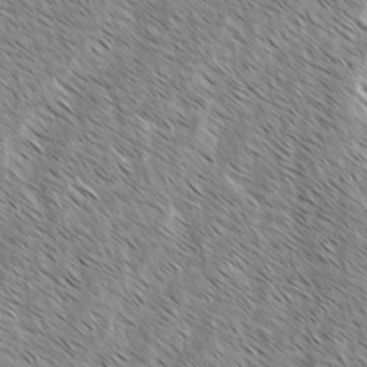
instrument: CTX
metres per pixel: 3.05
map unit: lAvf
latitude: -2.0849
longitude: -113.5938
